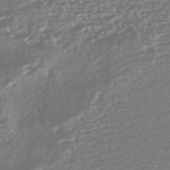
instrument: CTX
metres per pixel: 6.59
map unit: HNhu
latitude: -45.5210
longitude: 100.8408
